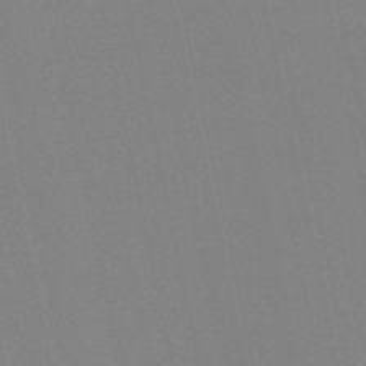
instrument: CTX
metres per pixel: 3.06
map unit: lHb
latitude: -49.0487
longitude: 69.1620
